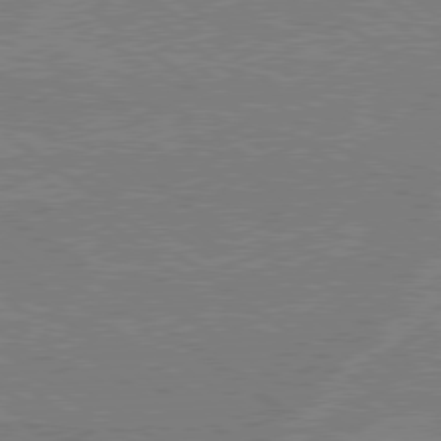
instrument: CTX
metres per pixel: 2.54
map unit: Hpe
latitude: 78.6302
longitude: -130.1200
